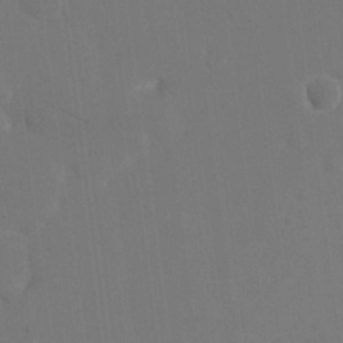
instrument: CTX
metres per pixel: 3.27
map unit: eHh
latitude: 18.7246
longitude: -67.5371
